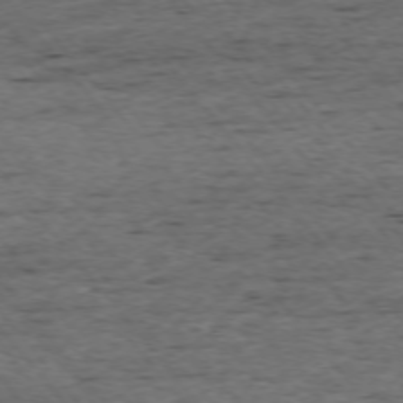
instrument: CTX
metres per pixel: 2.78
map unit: Ap
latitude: -75.1432
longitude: -90.4412
